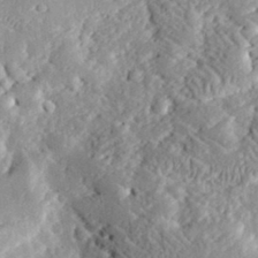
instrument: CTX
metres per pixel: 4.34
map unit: lHvf
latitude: 33.0836
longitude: -85.3293
